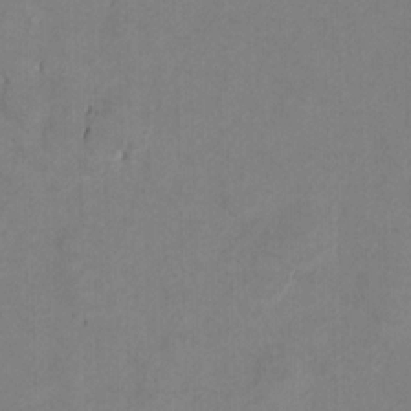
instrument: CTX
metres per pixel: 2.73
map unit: Ht
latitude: 9.8395
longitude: -33.0458
